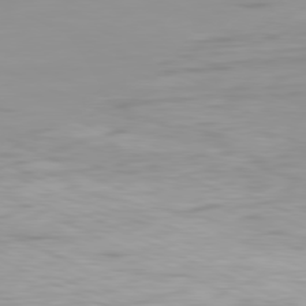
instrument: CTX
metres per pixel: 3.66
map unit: Ap
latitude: -81.4644
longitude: -60.8191
